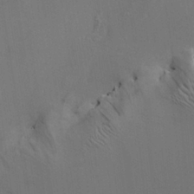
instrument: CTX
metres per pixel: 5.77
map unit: HNhu
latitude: 10.1767
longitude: 23.3699
